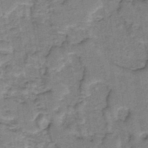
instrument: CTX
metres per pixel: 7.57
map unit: lHb
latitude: -40.3873
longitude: 57.2376
